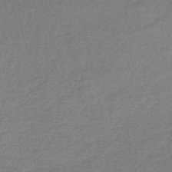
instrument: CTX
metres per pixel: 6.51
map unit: lHb
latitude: -45.1053
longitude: 58.8219
